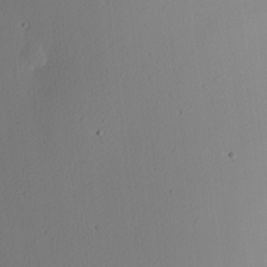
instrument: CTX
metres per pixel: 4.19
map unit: Nhu
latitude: 0.1389
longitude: -79.0648
